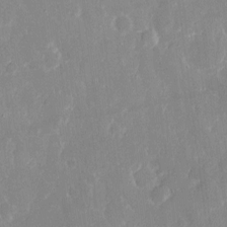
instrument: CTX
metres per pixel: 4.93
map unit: eHh
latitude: 6.8947
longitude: -69.2915
